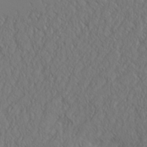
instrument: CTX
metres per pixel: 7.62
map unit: Aa
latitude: 31.1404
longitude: -142.9136
